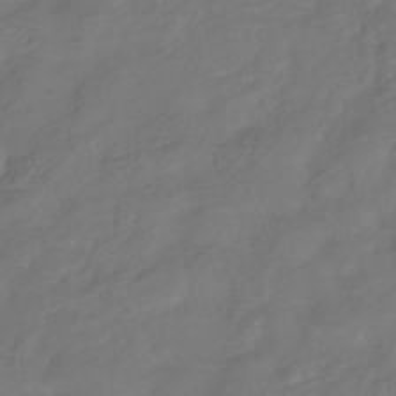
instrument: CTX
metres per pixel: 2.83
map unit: eHb
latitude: -34.4629
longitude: 80.5385
